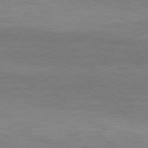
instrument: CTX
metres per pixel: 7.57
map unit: Hpe
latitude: 74.4034
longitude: -125.0080
